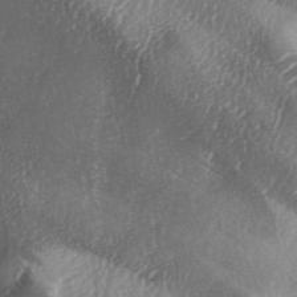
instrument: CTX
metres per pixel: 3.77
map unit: lAa
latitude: -5.3887
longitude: -126.7246
